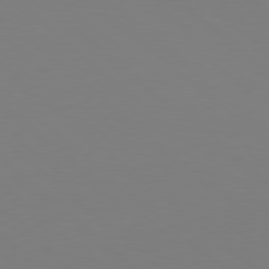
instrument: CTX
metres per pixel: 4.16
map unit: Hpe
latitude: 78.0633
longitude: -172.2900
